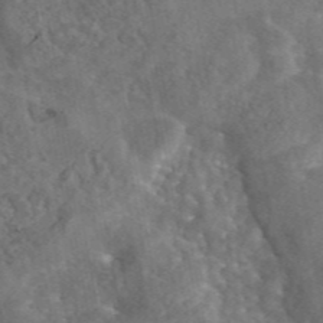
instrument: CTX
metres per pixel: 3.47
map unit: eAb
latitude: 44.8947
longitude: 110.4818
